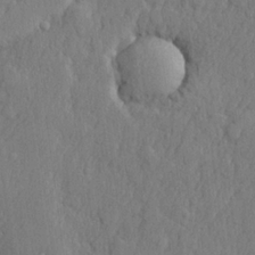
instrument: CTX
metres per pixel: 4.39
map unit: lHvf
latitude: 22.8002
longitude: 142.4817
